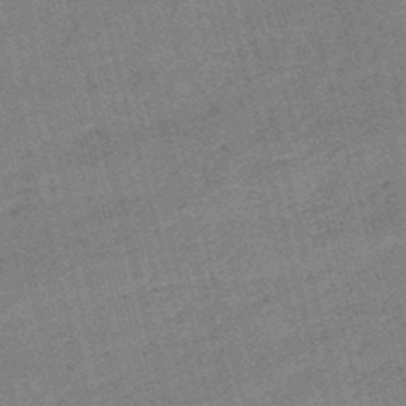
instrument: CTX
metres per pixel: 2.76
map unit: lHb
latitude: -48.9164
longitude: 76.5007
